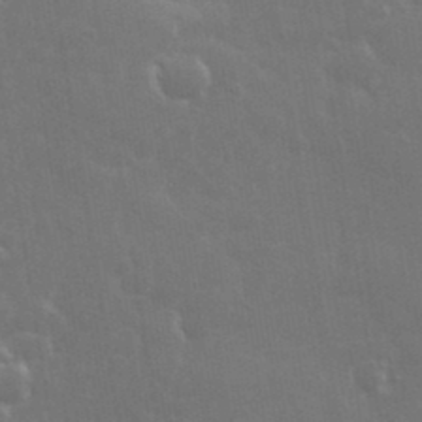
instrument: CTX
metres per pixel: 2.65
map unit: eHh
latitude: 35.7071
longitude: -58.9325
